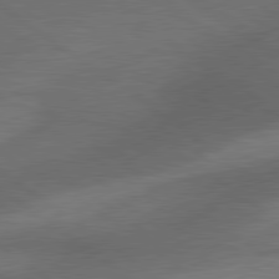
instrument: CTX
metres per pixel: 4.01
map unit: lApd
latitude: 79.9150
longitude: -176.7246
